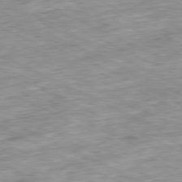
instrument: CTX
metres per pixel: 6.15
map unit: Ap
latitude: -81.2565
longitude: -88.2901
